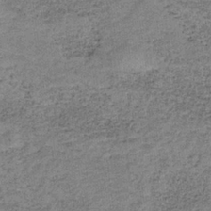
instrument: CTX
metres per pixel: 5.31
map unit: HNb
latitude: -35.3510
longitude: 52.9730
